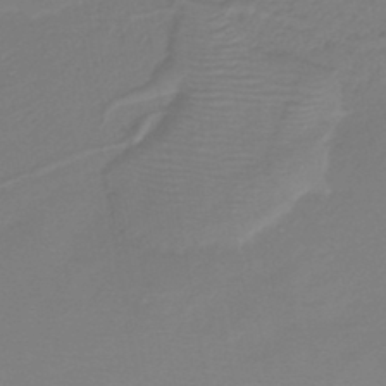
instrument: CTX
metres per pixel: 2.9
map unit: HNb
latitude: -42.7652
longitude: 52.1227
